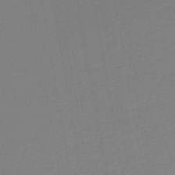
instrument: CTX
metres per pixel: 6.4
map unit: lHb
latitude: -44.3684
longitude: 61.6344
